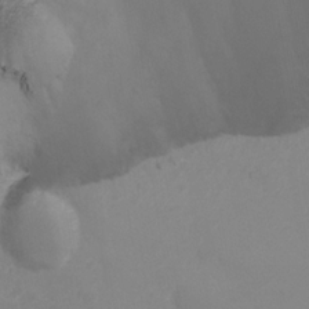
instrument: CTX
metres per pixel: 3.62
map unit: eHh
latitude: 22.3656
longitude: -65.5938
